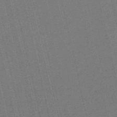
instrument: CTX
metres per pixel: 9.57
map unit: HNb
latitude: -47.9556
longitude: 59.4643
